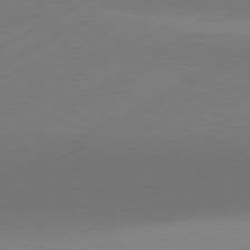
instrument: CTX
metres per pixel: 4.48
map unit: Hpe
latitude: -81.4455
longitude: 14.5385
